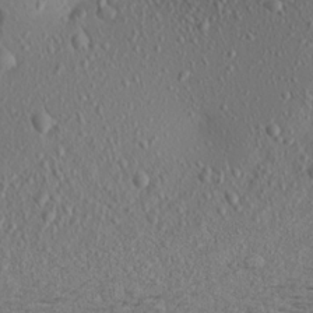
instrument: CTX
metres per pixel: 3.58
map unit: Aa
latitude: 22.5924
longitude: -144.3845
